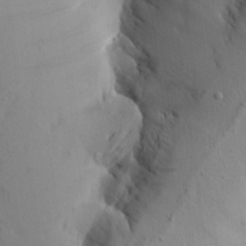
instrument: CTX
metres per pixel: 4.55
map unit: Aa
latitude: 21.1781
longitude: -143.8206
